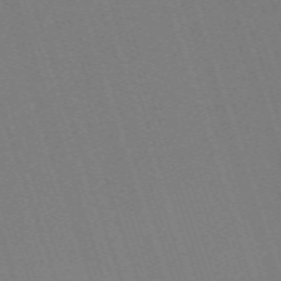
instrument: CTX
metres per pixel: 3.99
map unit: eHh
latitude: -64.8408
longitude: 51.1431
